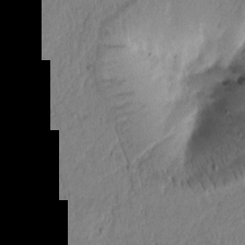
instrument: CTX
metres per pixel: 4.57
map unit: Htu
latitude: -2.7085
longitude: 170.9920
